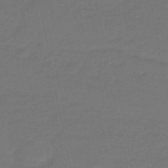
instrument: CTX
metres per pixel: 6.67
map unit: eHb
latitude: -46.6329
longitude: 87.9556
